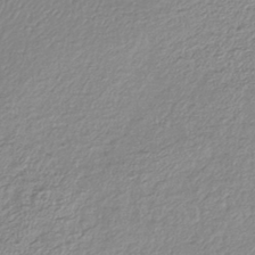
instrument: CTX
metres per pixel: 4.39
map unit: lHb
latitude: -41.3887
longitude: 72.0661
